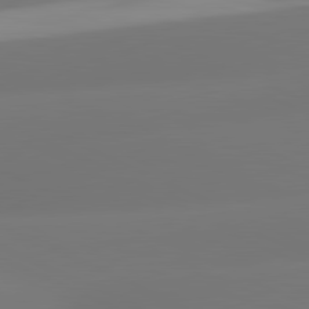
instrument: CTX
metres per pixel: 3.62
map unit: lApd
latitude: 81.4237
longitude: -165.4049
